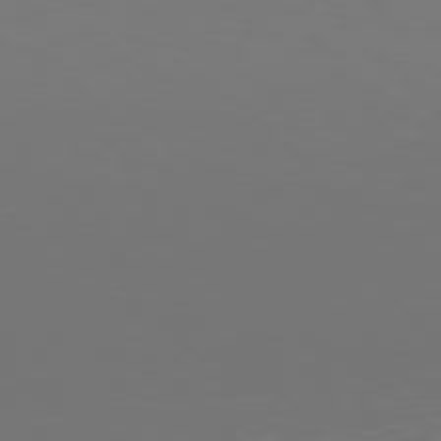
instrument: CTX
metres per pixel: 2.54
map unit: Hpe
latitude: 77.2537
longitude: -170.4223
